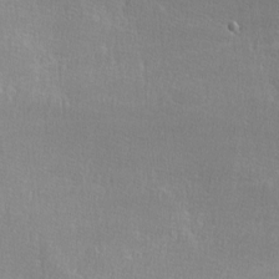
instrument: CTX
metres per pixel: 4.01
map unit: lHvf
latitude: -12.2362
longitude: -101.8583
